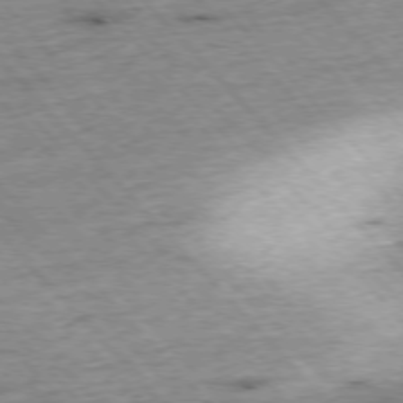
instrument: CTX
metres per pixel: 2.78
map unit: Hpe
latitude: -76.5763
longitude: -16.3278
